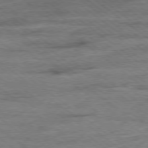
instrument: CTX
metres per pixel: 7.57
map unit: Ap
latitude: -79.1242
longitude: -102.7813
